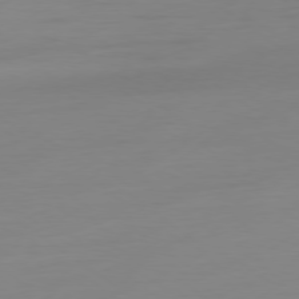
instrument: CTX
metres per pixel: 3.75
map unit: Ap
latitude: -79.1242
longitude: -65.9528
